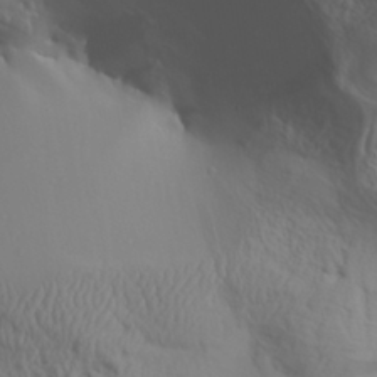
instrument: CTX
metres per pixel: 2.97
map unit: Aa
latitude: 30.5357
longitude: -133.2726
